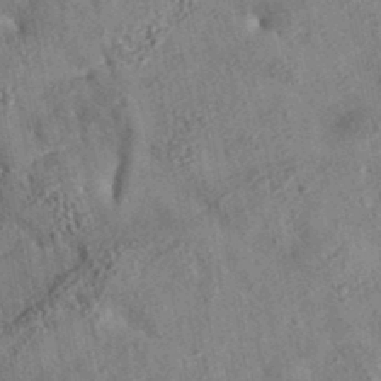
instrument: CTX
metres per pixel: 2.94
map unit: eAb
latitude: 35.2537
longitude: 110.3117
